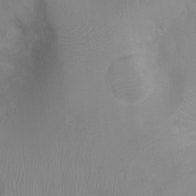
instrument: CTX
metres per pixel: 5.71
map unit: Nhu
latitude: -0.2551
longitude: -16.3656
